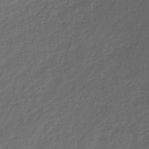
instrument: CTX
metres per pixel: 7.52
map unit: lHb
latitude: -36.2550
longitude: 71.5399
